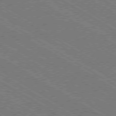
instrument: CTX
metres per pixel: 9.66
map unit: Ap
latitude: -79.6344
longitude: -79.0081
